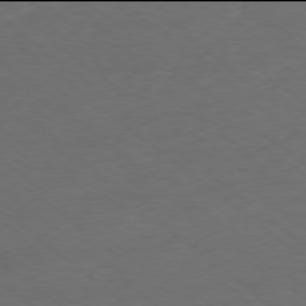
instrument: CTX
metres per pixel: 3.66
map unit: Ap
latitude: -78.0094
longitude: -76.3845
